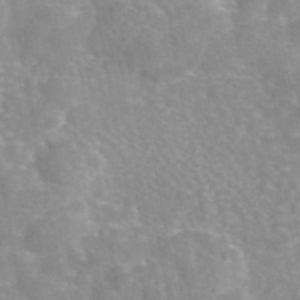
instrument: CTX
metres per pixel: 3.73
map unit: eAb
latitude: 45.3670
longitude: 105.7288
